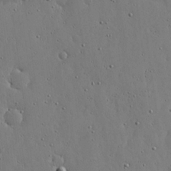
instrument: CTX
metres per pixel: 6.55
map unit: lHvf
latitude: 18.8947
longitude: -114.4978
